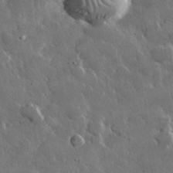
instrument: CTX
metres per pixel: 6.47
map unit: lHvf
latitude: 33.5560
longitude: -86.9514
